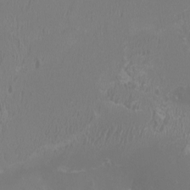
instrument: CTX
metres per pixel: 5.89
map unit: HNhu
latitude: -1.3132
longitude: 0.2173
